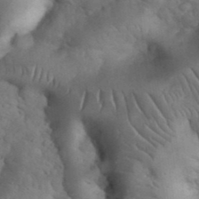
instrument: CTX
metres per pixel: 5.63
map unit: eHh
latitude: 33.9528
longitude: -67.0269
